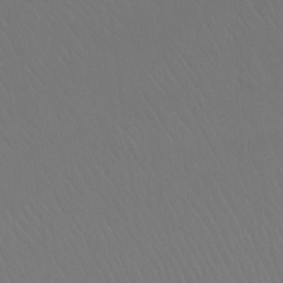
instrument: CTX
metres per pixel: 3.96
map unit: Ht
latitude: -8.6518
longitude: -38.4412
